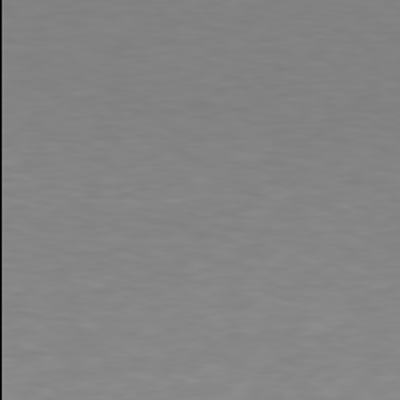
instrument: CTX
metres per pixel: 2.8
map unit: Hpe
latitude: 78.1578
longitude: -121.9906
